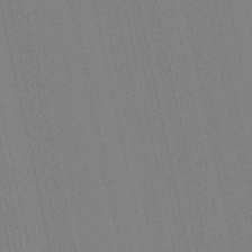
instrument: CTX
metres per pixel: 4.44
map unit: Aa
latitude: 29.1592
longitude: -147.7450
